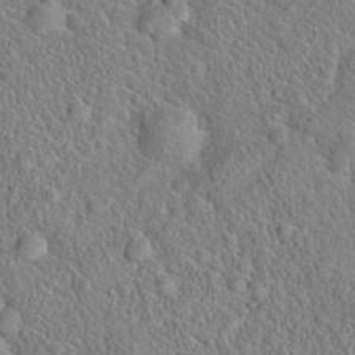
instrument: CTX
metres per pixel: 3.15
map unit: Hto
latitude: 19.4993
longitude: -44.4979
